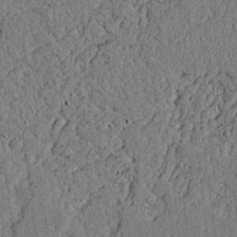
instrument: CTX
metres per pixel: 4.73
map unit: lAvf
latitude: 4.9514
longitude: 169.5588
